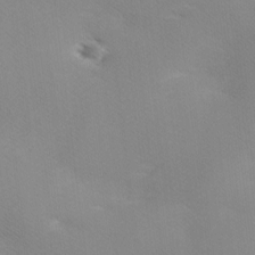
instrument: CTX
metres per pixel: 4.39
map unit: Ave
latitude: 0.3278
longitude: -114.4789
